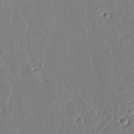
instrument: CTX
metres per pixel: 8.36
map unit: lAvf
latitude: 15.7261
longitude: -127.2537
